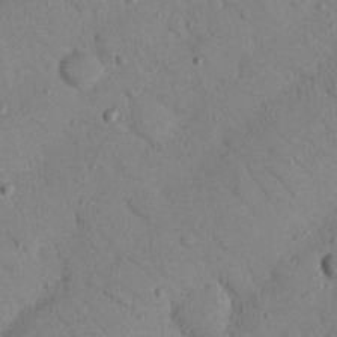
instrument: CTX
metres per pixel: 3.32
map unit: Nhu
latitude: 23.3482
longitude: -74.7624
